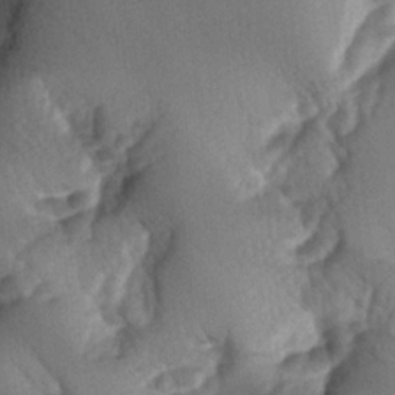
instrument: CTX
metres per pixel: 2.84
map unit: lAa
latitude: -5.8989
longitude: -126.5924
